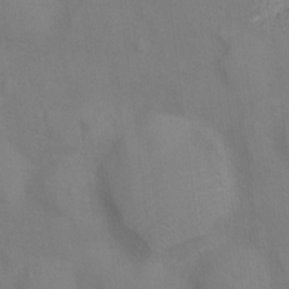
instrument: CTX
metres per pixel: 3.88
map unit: Ht
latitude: 13.4049
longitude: -40.8569
